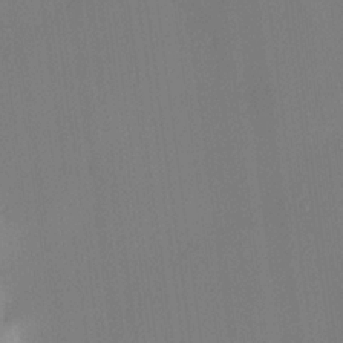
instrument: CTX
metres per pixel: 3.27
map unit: lHvf
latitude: 22.4979
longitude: 141.0297
